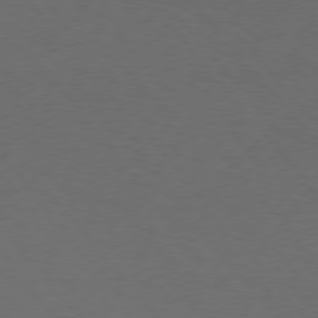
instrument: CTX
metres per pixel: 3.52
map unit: Hpe
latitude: 75.6883
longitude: -145.0647
